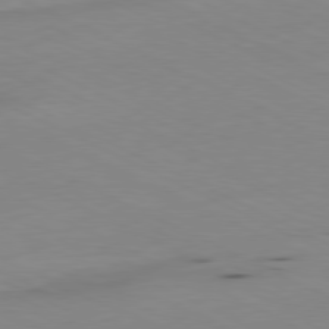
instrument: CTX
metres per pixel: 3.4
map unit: Ap
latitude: -80.8597
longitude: -93.8016
